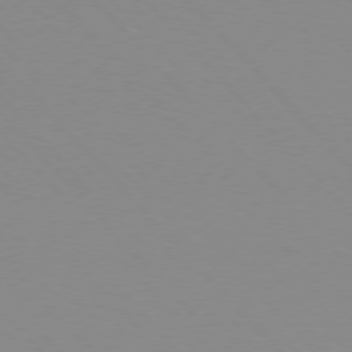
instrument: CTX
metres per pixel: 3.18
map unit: lApd
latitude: 76.1389
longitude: -84.9325
